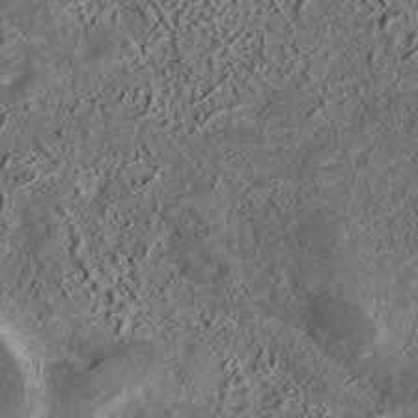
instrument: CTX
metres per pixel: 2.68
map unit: ANa
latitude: 37.1214
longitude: 17.5588
